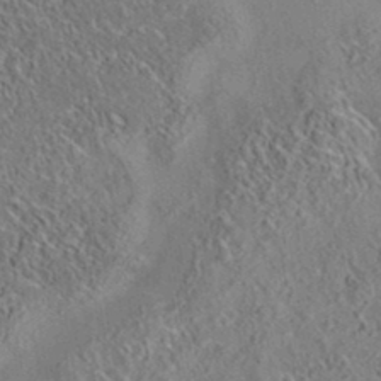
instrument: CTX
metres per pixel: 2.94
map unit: eAb
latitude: 35.6505
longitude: 109.5210
